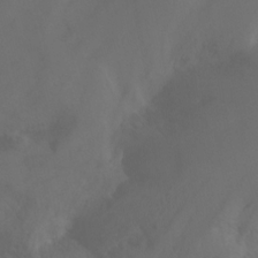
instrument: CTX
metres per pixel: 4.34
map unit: Nhu
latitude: -14.1984
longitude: -55.8772
